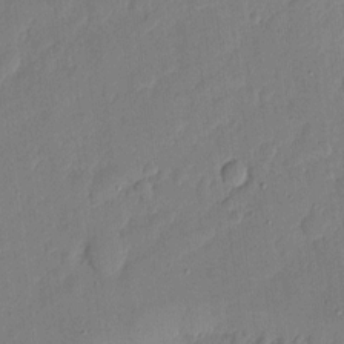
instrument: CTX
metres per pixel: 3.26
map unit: eHh
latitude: 5.5560
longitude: -72.3846
